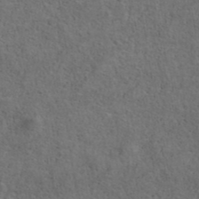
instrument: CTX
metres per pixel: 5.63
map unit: ANa
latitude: 39.4426
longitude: 22.6141
